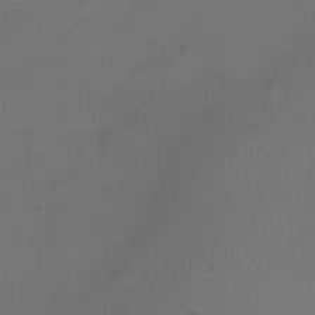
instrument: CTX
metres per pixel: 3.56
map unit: Ht
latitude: -2.2361
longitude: -18.7246
